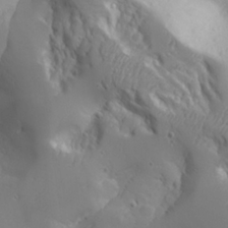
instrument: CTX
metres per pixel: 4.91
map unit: Aa
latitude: 25.4237
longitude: -127.1592
